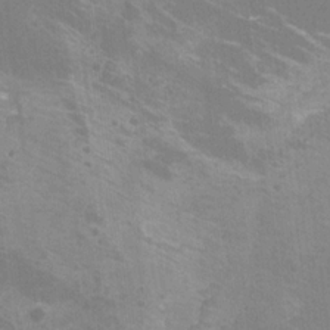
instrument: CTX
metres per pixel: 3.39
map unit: Htu
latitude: -12.0283
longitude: -72.7058
